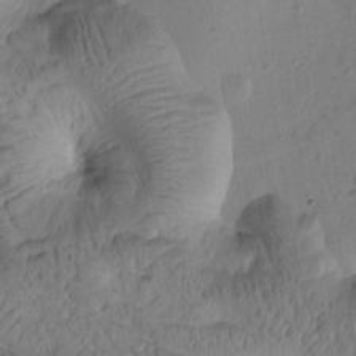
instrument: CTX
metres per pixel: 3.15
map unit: Htu
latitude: 0.9136
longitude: 175.8044
